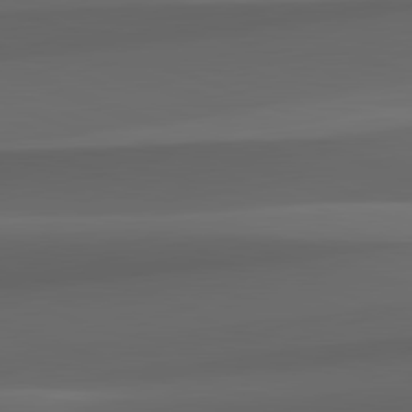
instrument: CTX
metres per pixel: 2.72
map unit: lApd
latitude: 82.2900
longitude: 143.8989
